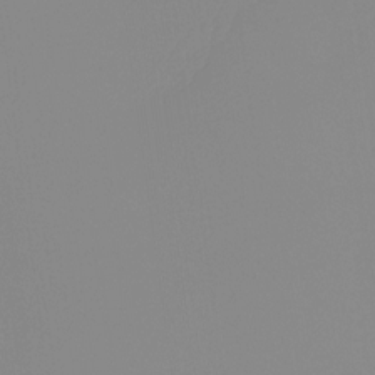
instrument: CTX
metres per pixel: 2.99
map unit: Hto
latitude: -8.2172
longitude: -50.1200
